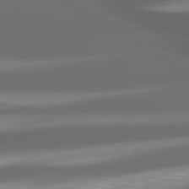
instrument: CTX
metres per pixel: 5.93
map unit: lApd
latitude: 80.0255
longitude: -144.7057
